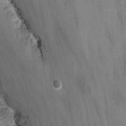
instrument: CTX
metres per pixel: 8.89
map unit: Nhu
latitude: -12.8030
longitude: -59.4804
